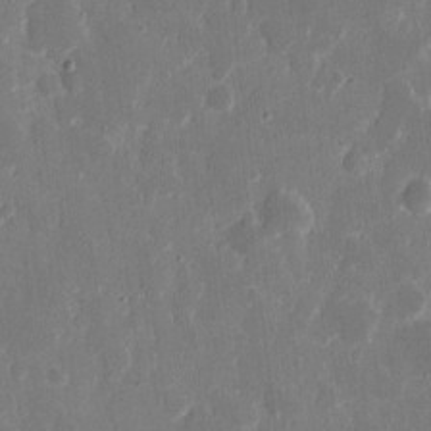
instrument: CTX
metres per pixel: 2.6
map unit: eHh
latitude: 9.1403
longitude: -69.0081
